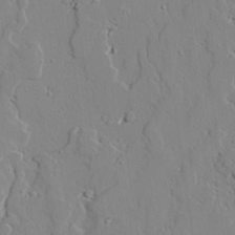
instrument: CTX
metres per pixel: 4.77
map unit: lAvf
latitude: 25.2725
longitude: -110.6302
